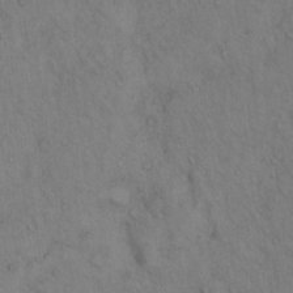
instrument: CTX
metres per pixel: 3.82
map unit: Hto
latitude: 12.6491
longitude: -59.7828
